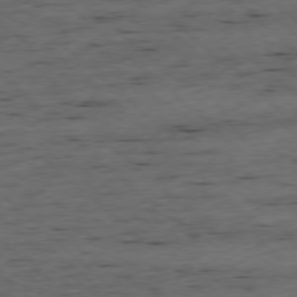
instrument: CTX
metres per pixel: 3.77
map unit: Ap
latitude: -78.2739
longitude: -60.5734
